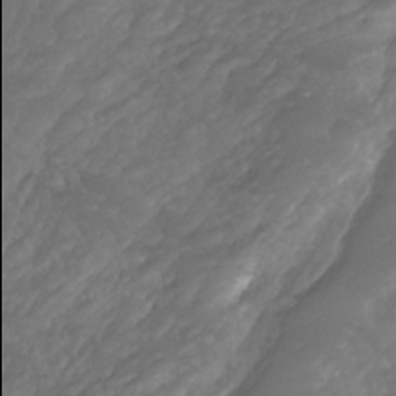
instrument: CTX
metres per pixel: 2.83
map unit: Aa
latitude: -8.7274
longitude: -77.9906
